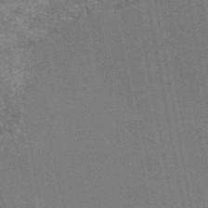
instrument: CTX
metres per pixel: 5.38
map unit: eAb
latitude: 46.9703
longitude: 122.0850
